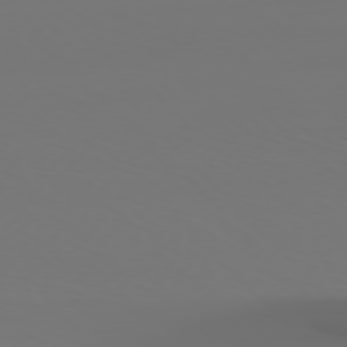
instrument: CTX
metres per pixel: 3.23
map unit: Hpe
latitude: 76.7435
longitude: -133.7261
